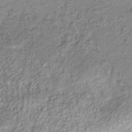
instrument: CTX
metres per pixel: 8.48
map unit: Nhu
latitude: -41.1242
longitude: -85.4427
